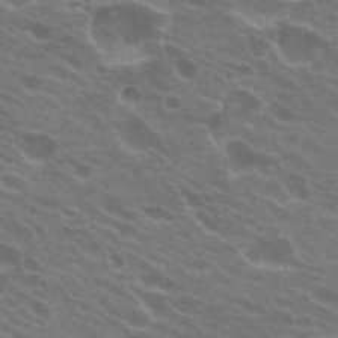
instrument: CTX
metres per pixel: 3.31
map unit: Hto
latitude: 23.9528
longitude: -37.6694
